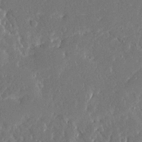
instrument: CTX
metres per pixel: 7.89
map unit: Ave
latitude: 16.8191
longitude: -140.5734
